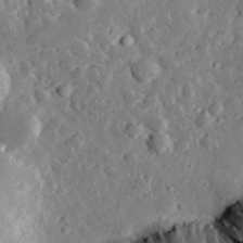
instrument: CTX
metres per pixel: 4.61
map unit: lHvf
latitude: 33.5182
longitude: -83.5560
